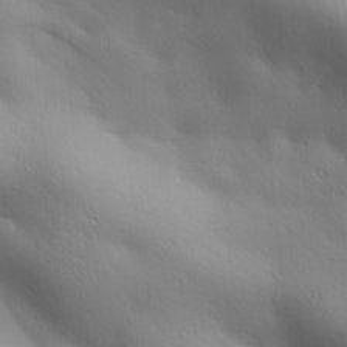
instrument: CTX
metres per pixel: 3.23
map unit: lAa
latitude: 19.8961
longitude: -138.1578
